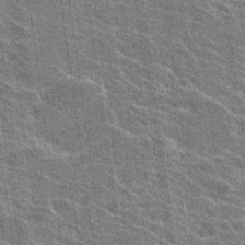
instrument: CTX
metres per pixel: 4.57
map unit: Hto
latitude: 23.1970
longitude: -40.8002
